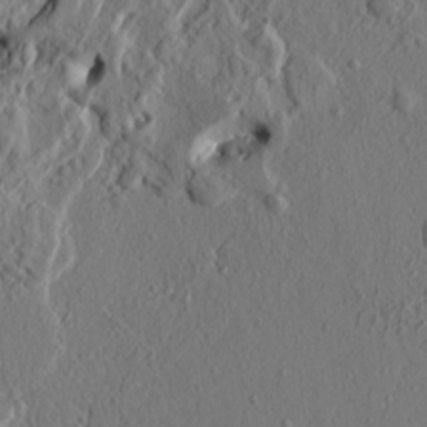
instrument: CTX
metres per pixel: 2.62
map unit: Ht
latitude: 7.1403
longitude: -77.8583
